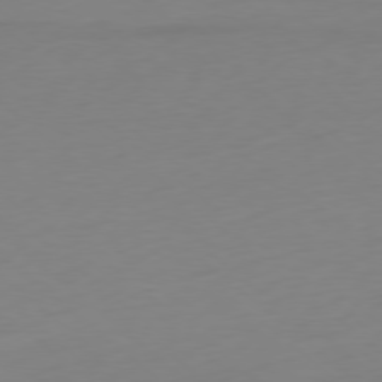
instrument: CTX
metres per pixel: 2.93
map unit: Ap
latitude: -78.5195
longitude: -67.1592
